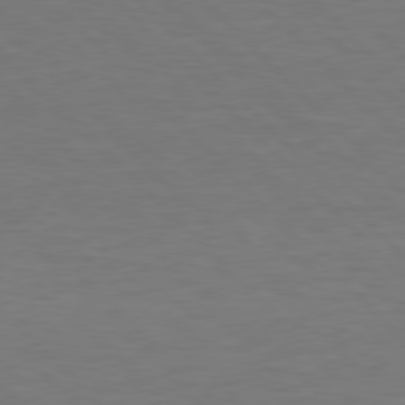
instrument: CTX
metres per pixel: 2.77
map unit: Hpe
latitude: 77.7071
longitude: -163.7828
